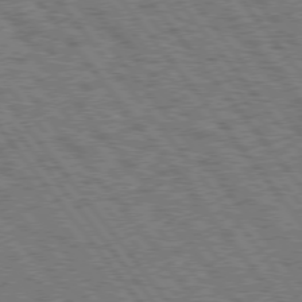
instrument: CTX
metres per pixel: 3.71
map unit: Hpe
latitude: 75.7072
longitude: -149.4804
